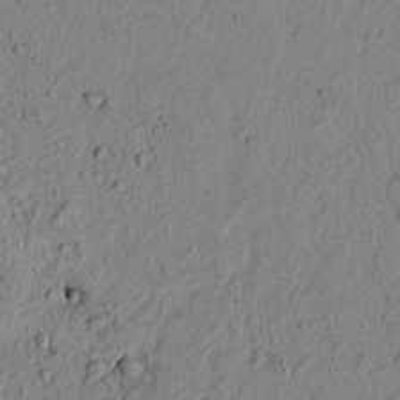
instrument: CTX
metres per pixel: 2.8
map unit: lAvf
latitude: 5.8583
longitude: 167.1053
